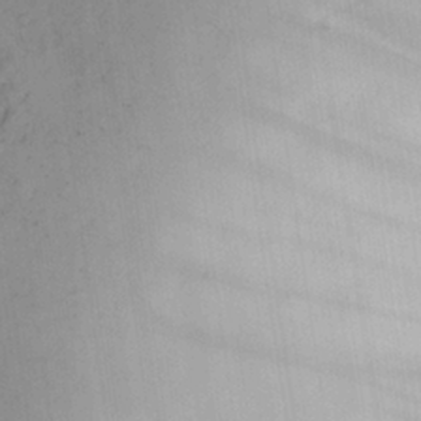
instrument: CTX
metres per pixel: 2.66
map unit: Aa
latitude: 23.6694
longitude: -131.8962
